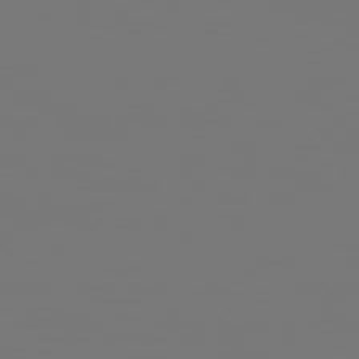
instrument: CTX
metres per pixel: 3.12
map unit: Hpe
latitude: 76.8191
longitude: -136.5546
